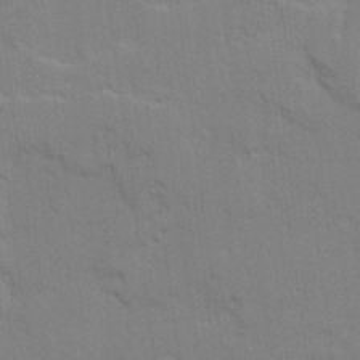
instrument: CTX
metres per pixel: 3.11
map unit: Ave
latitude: 23.2915
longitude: -130.2523
